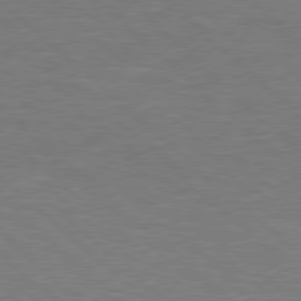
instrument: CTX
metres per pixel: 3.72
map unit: Hpe
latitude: 78.0633
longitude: -153.8206
